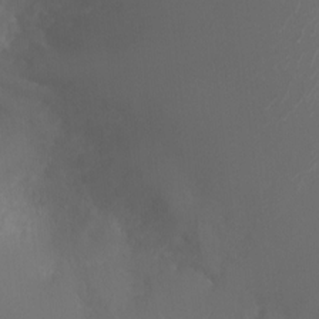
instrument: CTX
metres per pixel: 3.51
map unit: Ht
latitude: -0.8975
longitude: -16.3089
